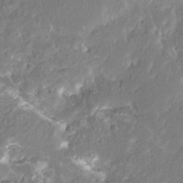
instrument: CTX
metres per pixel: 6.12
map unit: Htu
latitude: -12.1417
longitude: -73.8584
